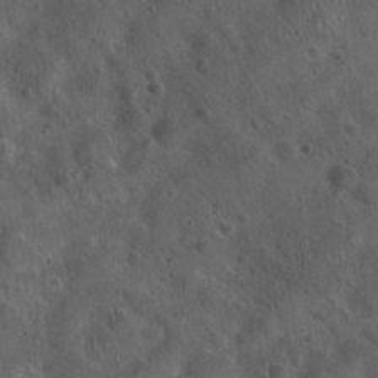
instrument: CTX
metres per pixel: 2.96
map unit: Hto
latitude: 19.7449
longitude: -54.6679
